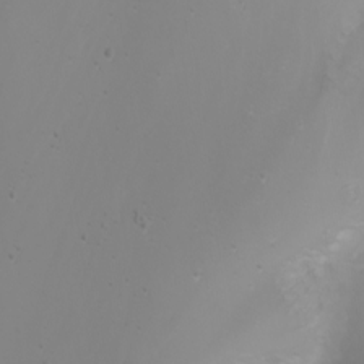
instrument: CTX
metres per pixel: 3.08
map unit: Nhu
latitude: -7.0297
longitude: -82.2333
